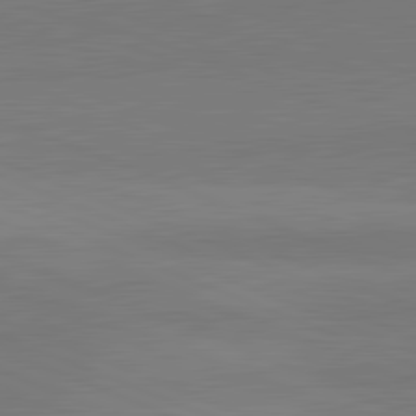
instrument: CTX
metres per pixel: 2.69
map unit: lApd
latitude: 82.1011
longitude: 138.0661
